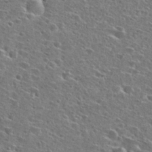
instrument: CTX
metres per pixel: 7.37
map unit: Hto
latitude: 26.5924
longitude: -47.2159
